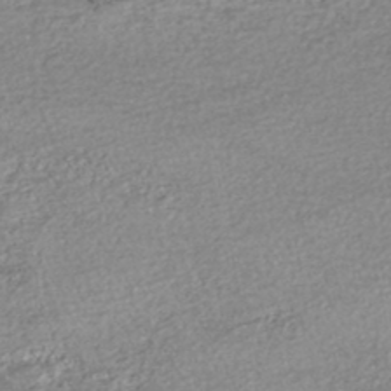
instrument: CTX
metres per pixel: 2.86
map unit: HNhu
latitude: -47.5966
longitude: 102.7652
